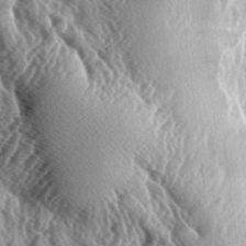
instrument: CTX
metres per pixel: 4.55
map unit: lAa
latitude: -5.6533
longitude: -124.4223
